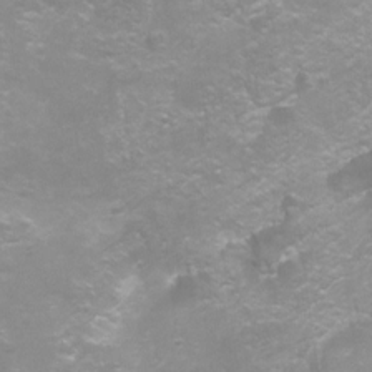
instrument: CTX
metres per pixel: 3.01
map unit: Hto
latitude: -7.1242
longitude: -38.5546
